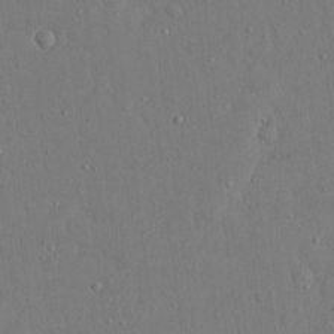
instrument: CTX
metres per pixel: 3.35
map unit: eHh
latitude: 16.3089
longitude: -70.9325
